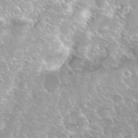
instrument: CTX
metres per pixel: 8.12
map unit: Hto
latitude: 31.8206
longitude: -41.2536
